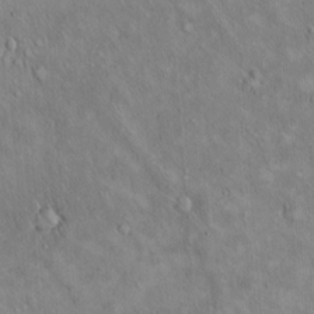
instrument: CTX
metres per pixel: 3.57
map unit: Hto
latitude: 14.0822
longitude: -59.6127
